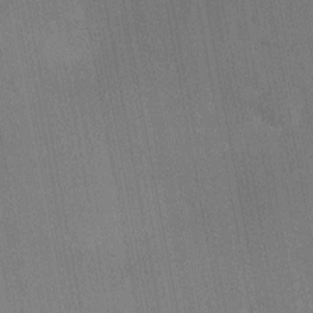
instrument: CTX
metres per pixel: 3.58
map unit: Nhu
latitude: -11.9745
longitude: -21.7261
